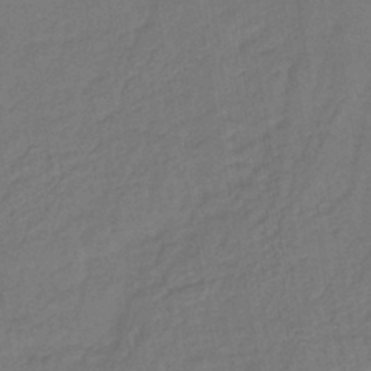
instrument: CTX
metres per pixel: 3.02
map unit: lHb
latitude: -42.7463
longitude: 74.1417
